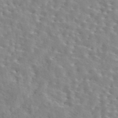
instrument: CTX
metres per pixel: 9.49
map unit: eAb
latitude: 44.3656
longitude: 117.3131
